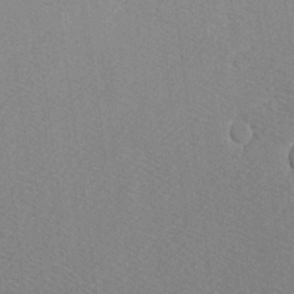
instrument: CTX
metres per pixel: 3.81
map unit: Ave
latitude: 18.2900
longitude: -140.1766
